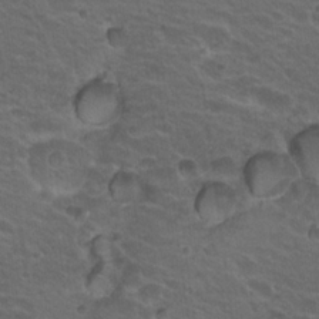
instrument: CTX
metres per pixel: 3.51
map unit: Hto
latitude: 19.7449
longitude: -32.6490
